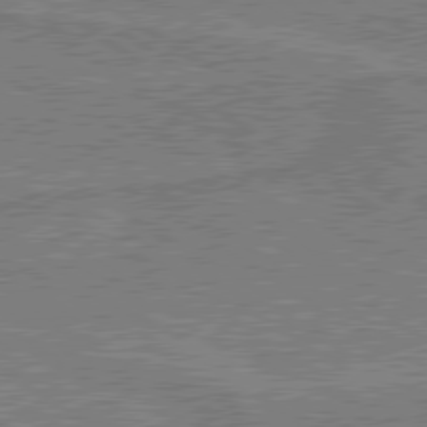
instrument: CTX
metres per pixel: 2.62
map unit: lApd
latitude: 79.7639
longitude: 169.9556
